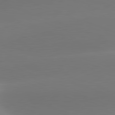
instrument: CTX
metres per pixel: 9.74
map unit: lApd
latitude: 81.6316
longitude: -163.1970
